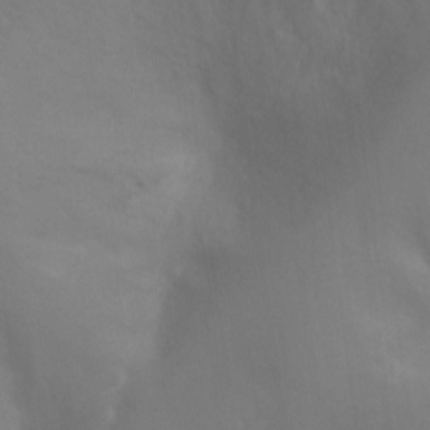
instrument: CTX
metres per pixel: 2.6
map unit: Ht
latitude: -9.5777
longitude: -24.2711
